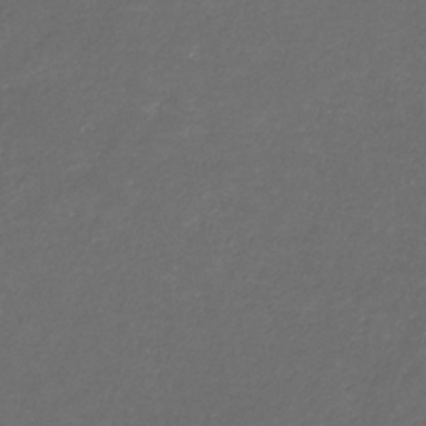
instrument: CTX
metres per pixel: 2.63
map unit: eHb
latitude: -32.4062
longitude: 71.2376
